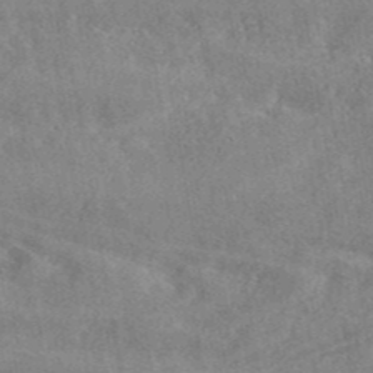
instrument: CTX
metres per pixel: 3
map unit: ANa
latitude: 44.2711
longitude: 47.8044
